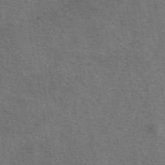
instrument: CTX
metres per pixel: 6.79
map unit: eAb
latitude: 42.4601
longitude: 108.0472
